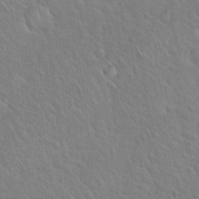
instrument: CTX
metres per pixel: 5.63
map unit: Hto
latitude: 18.9324
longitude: -51.1781
